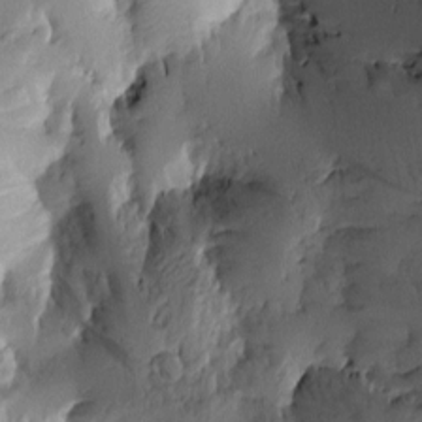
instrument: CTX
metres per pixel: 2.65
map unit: Htu
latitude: -2.3117
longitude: -176.7057
